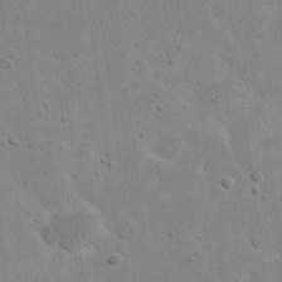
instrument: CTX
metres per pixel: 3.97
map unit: eHh
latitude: 21.7072
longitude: -68.4979
